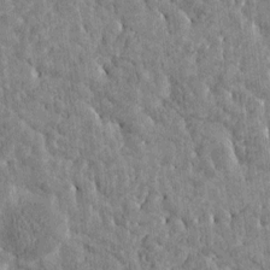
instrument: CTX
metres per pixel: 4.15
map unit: Htu
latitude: -3.3887
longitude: 175.7477
